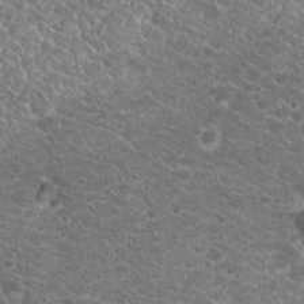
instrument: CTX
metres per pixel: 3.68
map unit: Hto
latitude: 19.0647
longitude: -37.0270
